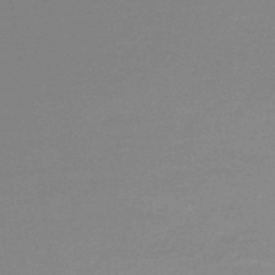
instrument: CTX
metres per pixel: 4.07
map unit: lHb
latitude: -45.8045
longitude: 58.9163
